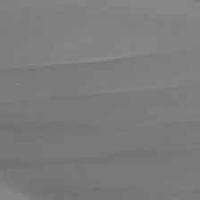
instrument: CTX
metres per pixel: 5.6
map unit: lApd
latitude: 79.9717
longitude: 179.5210
